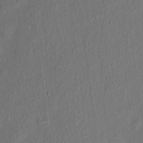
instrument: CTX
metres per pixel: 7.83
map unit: eHh
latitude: 5.5560
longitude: -77.0836
